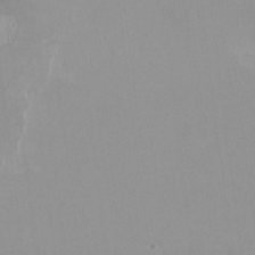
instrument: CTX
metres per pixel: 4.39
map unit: HNhu
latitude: -0.4251
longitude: -5.0269
